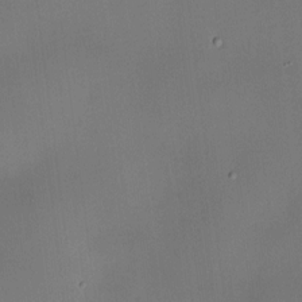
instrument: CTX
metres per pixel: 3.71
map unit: HNhu
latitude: 9.7072
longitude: 9.9745
